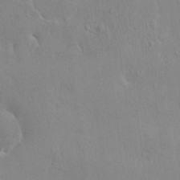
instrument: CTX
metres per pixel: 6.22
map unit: HNhu
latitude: 6.0255
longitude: 0.8975
